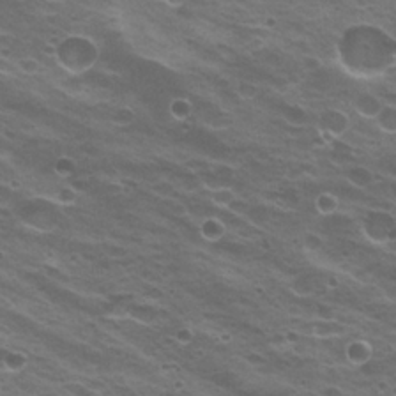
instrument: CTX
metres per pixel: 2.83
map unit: Nhu
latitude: 20.8947
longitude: -31.3482
